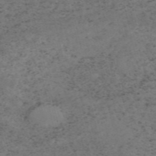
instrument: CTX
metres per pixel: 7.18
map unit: HNb
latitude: -55.4266
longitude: -47.3482
